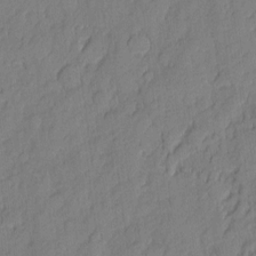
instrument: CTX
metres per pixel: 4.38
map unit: eHh
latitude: 6.0255
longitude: -76.0822
